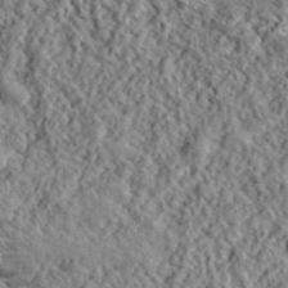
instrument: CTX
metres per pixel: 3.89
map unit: lHvf
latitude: 39.8961
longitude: -88.8380
